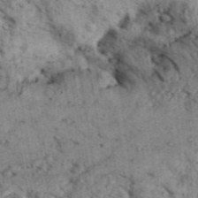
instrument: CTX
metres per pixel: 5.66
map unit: Aa
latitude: 31.0459
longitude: -137.3104
